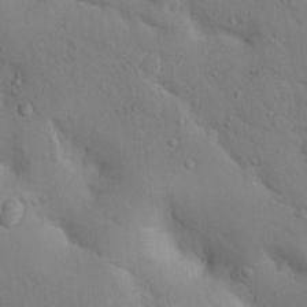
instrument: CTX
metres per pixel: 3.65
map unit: Nhu
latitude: 15.1781
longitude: -29.5560
